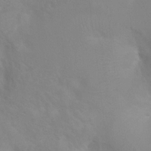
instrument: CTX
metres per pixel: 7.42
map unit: Ht
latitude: 2.6301
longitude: -25.0458
